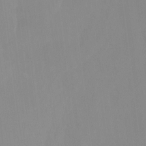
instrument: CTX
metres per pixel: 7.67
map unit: Ht
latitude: -13.8989
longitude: -57.2159
